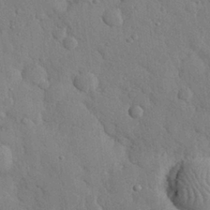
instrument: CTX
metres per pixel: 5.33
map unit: eHh
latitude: 28.1767
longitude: -78.7435
